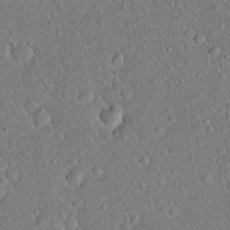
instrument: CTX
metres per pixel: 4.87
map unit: Hto
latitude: 18.6301
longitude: -52.7624
